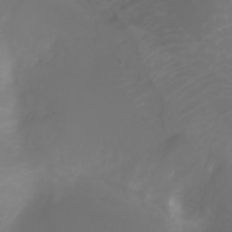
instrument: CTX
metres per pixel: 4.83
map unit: Ht
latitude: -3.0108
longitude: -61.4048
